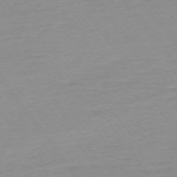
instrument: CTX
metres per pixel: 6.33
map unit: Ap
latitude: -74.5385
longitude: -83.6316
